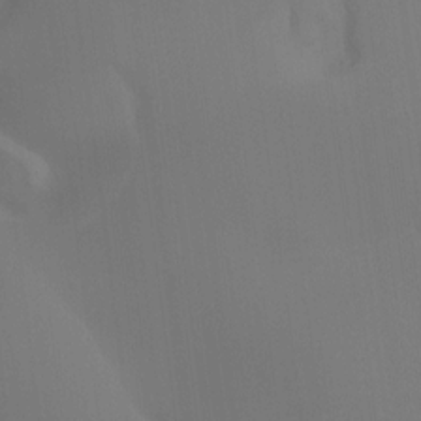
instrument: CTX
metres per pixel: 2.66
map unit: Ht
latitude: -15.4266
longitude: -51.5182
